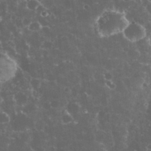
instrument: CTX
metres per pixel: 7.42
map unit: eHh
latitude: 33.8394
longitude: -61.8205
